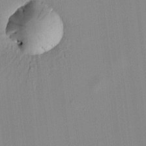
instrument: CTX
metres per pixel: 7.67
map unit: HNhu
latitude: 8.5357
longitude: 13.3132
